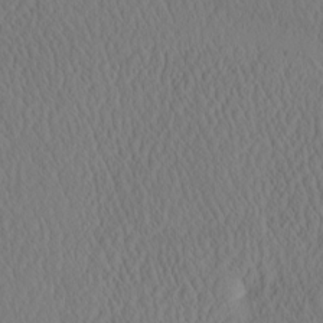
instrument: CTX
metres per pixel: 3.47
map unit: eHh
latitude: -3.3887
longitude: 16.1606
